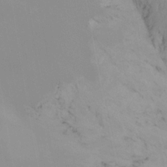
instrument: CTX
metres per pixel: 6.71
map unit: Ht
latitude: -12.2551
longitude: -48.5357
